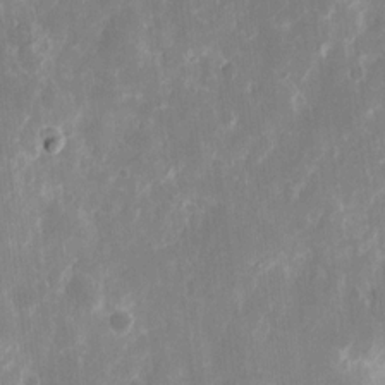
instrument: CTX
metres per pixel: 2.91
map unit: eHh
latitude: 11.1214
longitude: -71.7261
